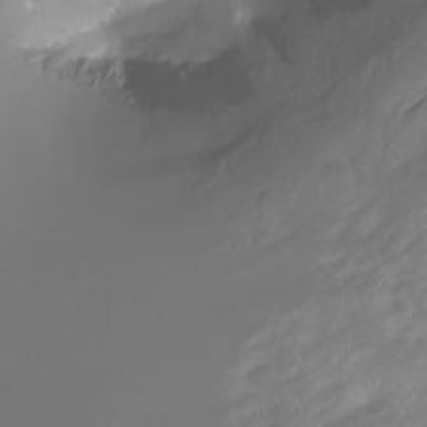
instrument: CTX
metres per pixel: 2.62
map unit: Ht
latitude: -10.0850
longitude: -40.0822
